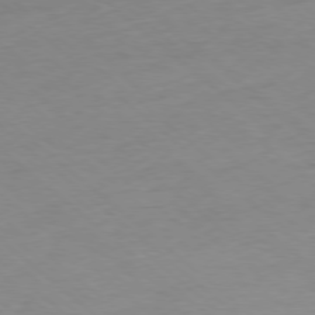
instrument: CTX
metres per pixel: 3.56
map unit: Ap
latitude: -78.1794
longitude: -98.2711
